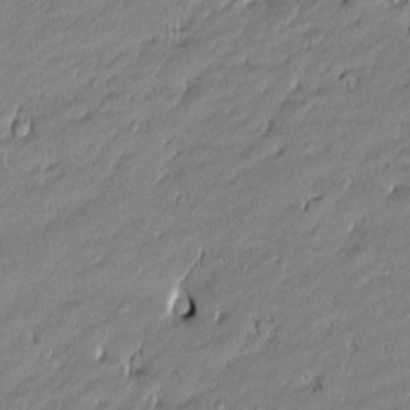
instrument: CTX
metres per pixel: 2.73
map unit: Htu
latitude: -5.5021
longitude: 176.7652
